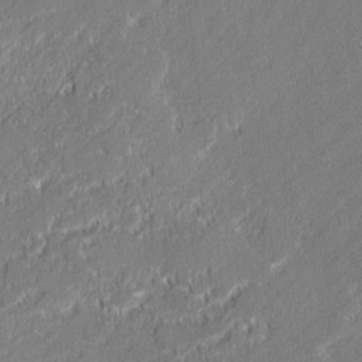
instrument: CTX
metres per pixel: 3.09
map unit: lAvf
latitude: 0.3467
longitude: -107.7828
